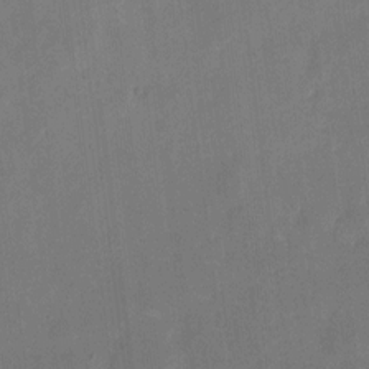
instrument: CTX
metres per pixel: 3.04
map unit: eHh
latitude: 5.7450
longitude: -69.3482
